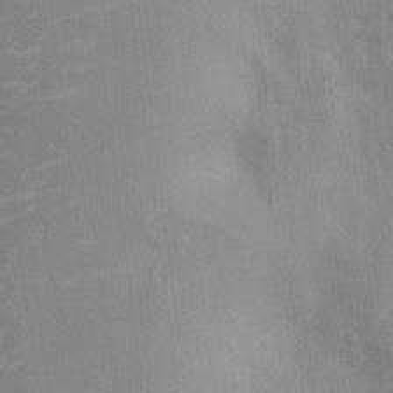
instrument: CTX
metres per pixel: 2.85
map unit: HNhu
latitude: 8.3090
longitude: -3.3481
